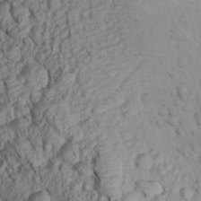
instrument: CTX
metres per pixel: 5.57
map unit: Aa
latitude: 28.4412
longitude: -132.5735
